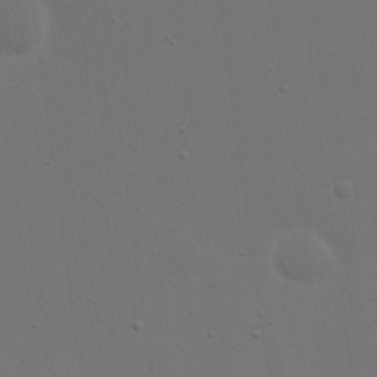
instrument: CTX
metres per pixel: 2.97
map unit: eHh
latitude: 23.3671
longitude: -69.1970
